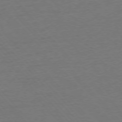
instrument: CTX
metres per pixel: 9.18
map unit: Ap
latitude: -76.7841
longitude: -93.4804
